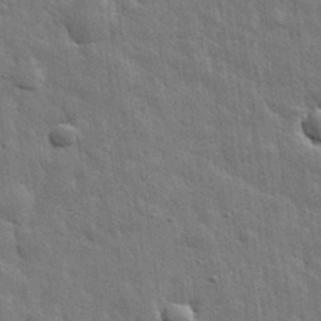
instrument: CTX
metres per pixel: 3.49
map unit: eHh
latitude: 31.5938
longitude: -78.5735
